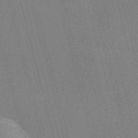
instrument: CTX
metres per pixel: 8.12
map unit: Nve
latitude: -58.0094
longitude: 62.6518
